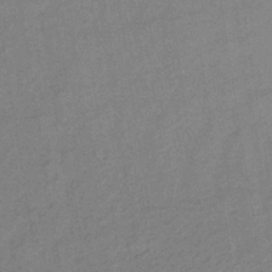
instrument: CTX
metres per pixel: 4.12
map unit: lHb
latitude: -35.1431
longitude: 71.0298
